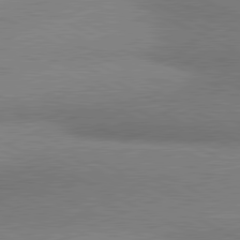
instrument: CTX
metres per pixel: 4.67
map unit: lApd
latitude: 80.8569
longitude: 164.9731
